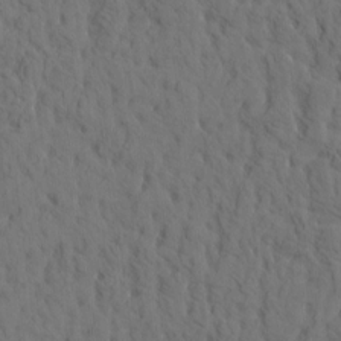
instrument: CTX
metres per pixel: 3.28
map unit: eHh
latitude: -1.3888
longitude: 17.7667
